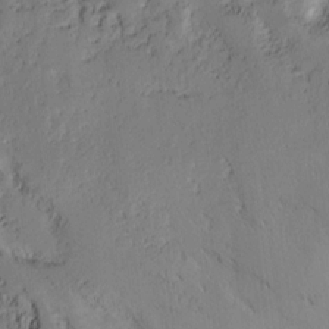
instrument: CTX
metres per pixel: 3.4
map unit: lAvf
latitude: 7.8016
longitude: 166.0283
